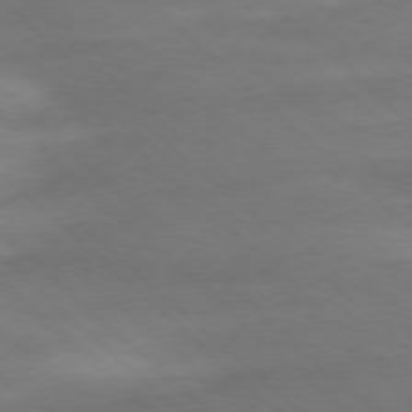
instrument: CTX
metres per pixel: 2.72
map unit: Ap
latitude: -78.0472
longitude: -68.5546
